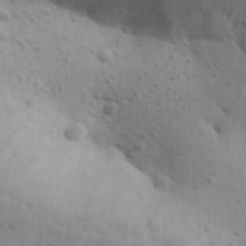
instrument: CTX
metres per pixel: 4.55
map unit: Aa
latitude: 30.6869
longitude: -146.5924
